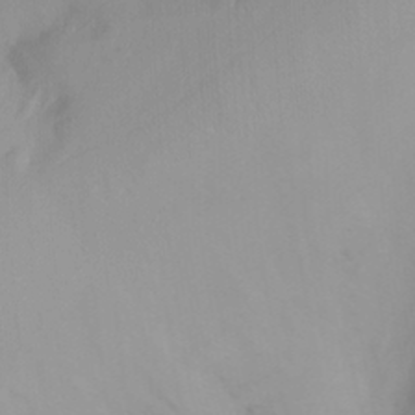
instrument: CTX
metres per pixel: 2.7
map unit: Nhu
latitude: -12.1984
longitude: -62.9892
